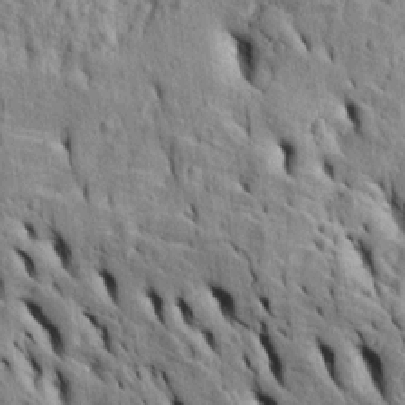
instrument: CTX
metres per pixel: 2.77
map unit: Htu
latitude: -3.5399
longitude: 151.5777
